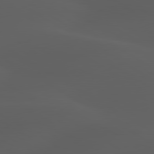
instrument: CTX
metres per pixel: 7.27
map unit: lApd
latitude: 80.0255
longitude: -88.2712
